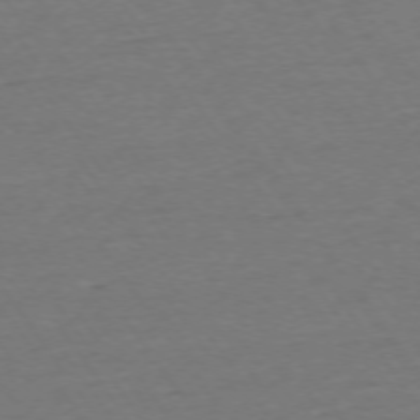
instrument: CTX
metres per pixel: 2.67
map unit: Ap
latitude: -74.9164
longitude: -81.1025
